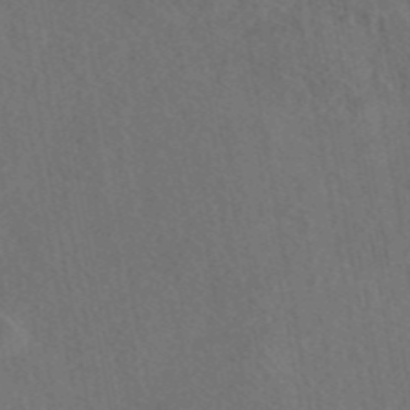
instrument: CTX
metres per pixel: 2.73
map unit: eAb
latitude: 43.9150
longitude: 114.4818
